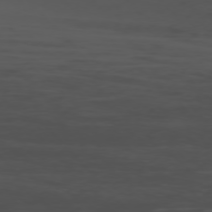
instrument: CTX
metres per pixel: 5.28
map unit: Ap
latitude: -76.4818
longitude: -65.8772
